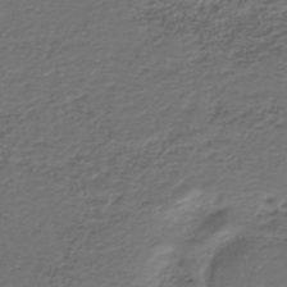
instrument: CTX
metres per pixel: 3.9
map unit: HNb
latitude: -43.4643
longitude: 50.8219
